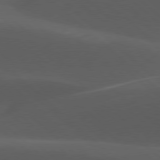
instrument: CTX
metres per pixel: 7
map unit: lApd
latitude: 77.7827
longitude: -54.4601
